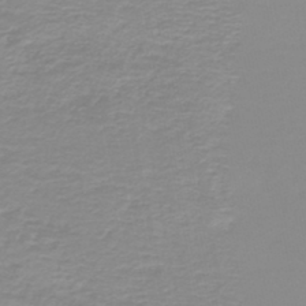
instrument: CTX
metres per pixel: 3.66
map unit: lHb
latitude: -44.0850
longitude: 55.1809
